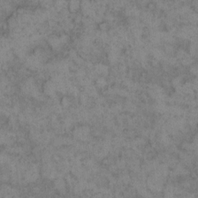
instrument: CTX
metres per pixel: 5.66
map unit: eHh
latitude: 13.8961
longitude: -64.0822
